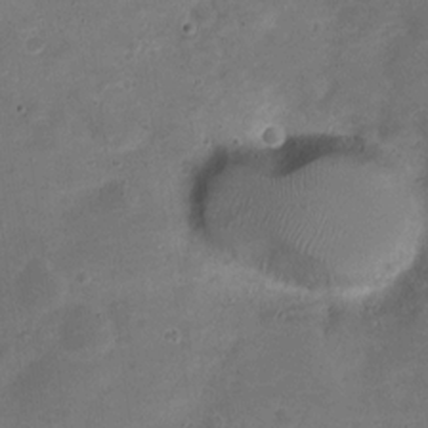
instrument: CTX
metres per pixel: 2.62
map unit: Nve
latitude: -21.5210
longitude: 104.8219
